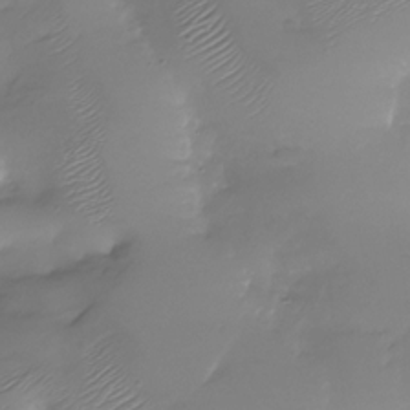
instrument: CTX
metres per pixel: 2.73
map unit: Nhu
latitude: -28.2362
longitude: -60.0633
